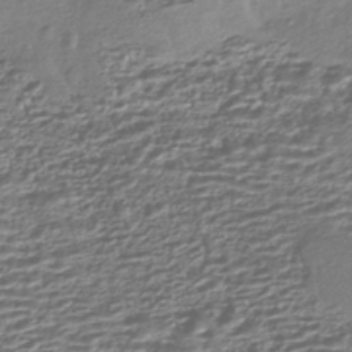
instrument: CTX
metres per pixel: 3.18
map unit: HNhu
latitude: -43.7288
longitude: 98.8597
